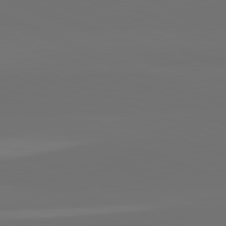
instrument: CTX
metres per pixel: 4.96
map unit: lApd
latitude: 82.3467
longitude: 155.6722
